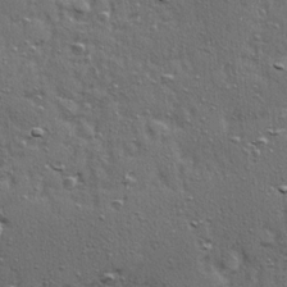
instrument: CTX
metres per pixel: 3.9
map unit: Ave
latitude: 15.8962
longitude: -104.5168
